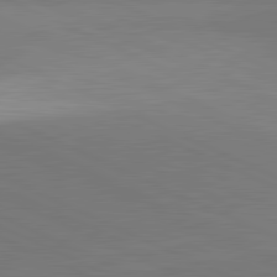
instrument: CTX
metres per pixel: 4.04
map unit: lApd
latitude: 81.6694
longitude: 150.2173
